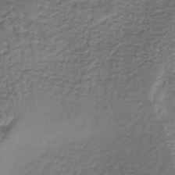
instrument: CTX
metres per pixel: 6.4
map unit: lHb
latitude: -37.5966
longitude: 61.2754
